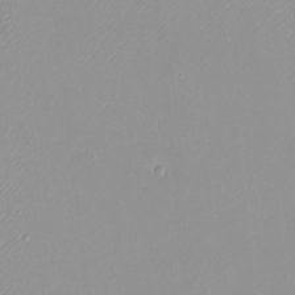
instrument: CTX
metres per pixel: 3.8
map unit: Htu
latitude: -7.1431
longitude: -67.2159
